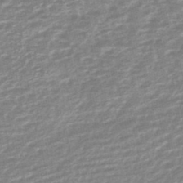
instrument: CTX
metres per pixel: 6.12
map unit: HNb
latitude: -48.0094
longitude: 55.2565
